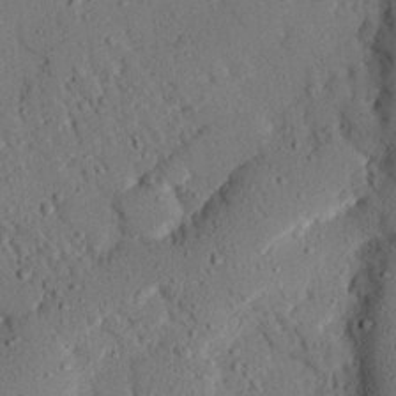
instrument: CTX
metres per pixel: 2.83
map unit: eHh
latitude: 25.7638
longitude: -80.4412
